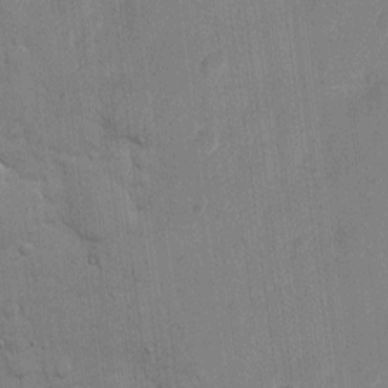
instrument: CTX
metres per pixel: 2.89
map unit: eHh
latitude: 10.4979
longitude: -66.9324
